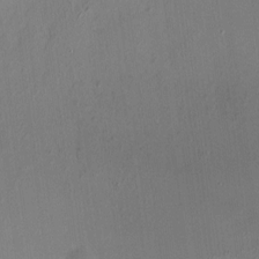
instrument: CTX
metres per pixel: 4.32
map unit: HNhu
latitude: 5.7261
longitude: 9.5966
